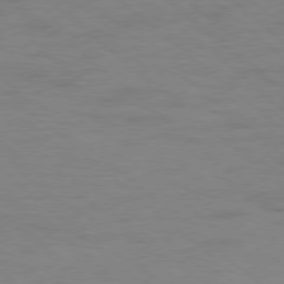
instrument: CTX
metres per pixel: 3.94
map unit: Ap
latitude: -78.6140
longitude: -68.0444
